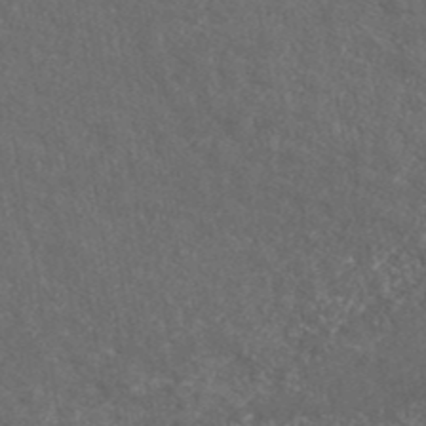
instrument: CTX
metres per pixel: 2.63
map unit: ANa
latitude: 41.4048
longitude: 26.5195
